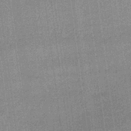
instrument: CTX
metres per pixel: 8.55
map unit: lHb
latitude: -40.0661
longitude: 69.4643
